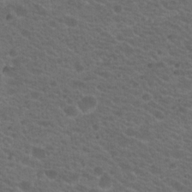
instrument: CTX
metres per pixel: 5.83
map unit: Hto
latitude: 19.5182
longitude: -32.7246
